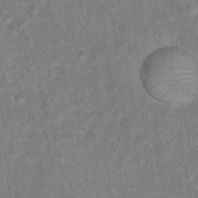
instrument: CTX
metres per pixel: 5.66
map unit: Hto
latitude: 16.8758
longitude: -40.3656
